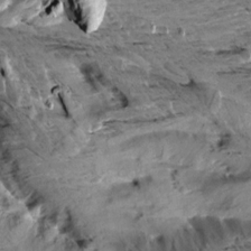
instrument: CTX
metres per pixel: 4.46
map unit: Aa
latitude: 11.0270
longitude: -142.7813
